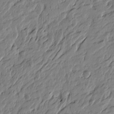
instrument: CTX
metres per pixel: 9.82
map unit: Htu
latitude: -5.3509
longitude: 179.4076
